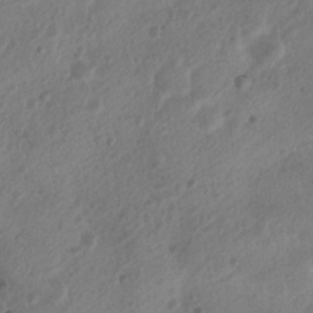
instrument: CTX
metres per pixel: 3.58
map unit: Nhu
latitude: 6.8947
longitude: -22.1767
